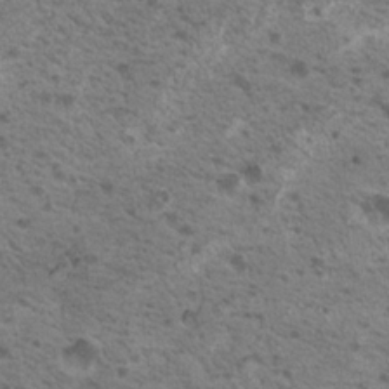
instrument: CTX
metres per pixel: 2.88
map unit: Nhu
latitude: 19.2348
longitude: -31.2537
